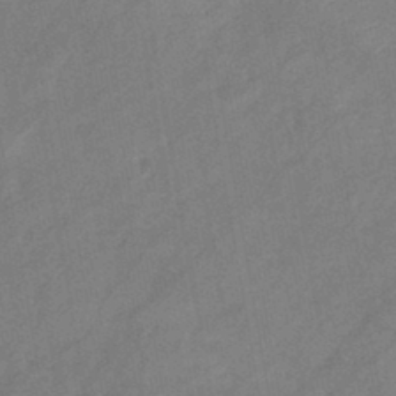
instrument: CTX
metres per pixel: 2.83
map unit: eHb
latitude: -42.7085
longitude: 84.1605
